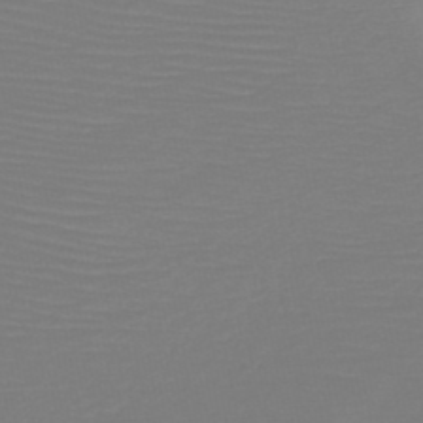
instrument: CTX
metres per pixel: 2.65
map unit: HNb
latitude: -49.6344
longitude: -42.9703
